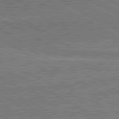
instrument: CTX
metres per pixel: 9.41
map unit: lApd
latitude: 81.0836
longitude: 142.6707
